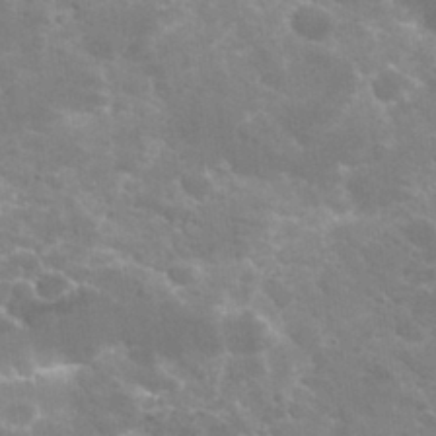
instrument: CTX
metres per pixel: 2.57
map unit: Hto
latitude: 30.1389
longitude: -43.7450
